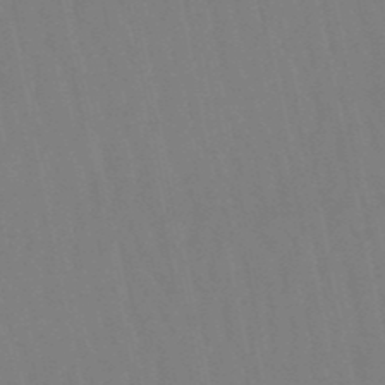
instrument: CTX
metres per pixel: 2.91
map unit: lHb
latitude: -49.9745
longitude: 71.4643
